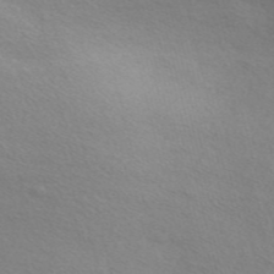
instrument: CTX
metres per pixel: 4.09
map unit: Nve
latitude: -56.7841
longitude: 59.7666
